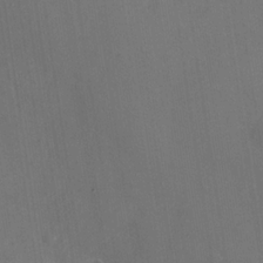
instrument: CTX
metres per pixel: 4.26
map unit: Nhe
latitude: -33.6722
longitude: -87.4993
